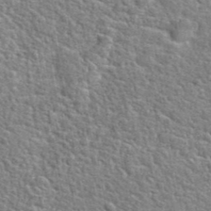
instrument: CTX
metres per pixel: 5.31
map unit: Hto
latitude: 23.7827
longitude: -48.4979
